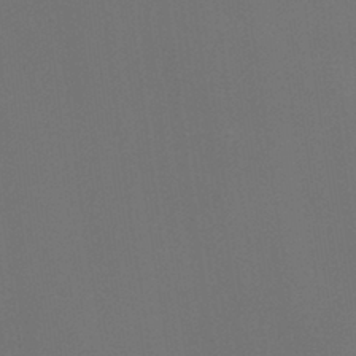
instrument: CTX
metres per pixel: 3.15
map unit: Ht
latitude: -6.2928
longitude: -26.7813
